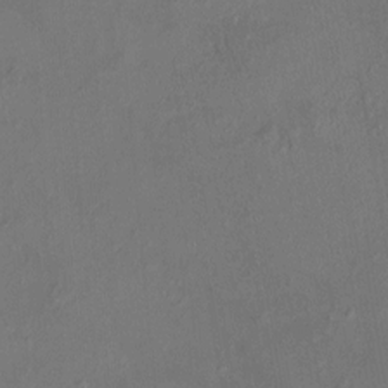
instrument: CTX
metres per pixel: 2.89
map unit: HNhu
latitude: 5.5182
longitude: 14.1606
